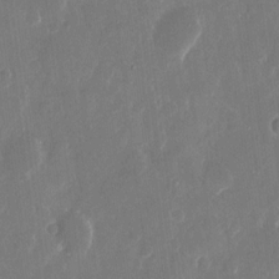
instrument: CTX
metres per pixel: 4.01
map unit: eHh
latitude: 10.4412
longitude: -71.4804
